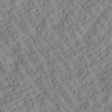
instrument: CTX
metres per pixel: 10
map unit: Htu
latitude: 1.0836
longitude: 177.3321
